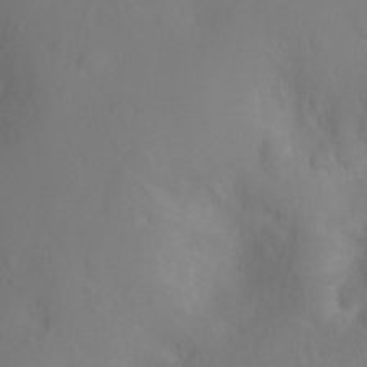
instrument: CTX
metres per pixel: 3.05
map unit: Ht
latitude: -3.3887
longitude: -26.4412
